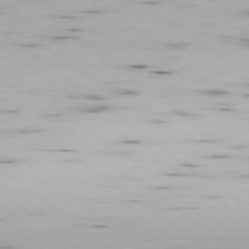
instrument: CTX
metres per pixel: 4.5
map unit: Ap
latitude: -79.0486
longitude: -92.4034
